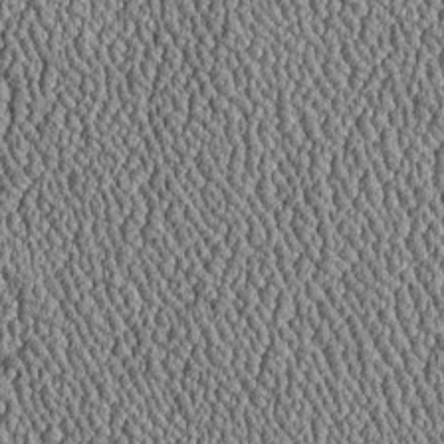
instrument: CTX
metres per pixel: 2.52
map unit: Htu
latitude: -6.7085
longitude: 156.5007
